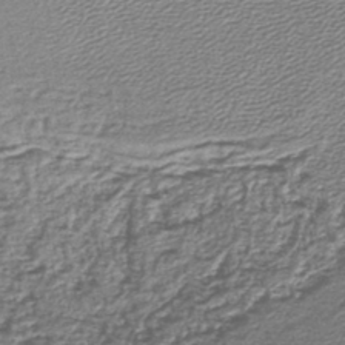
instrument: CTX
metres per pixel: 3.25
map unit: lHb
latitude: -43.7666
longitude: 62.1228
